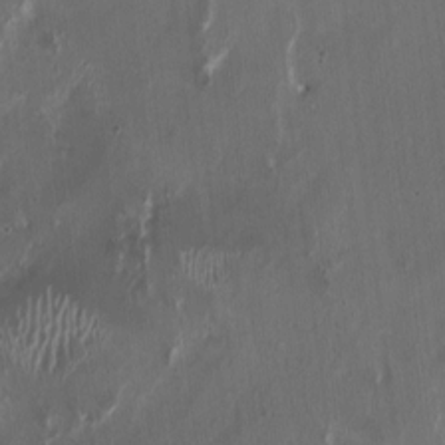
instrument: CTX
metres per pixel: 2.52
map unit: HNhu
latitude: 1.1214
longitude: -3.6694
